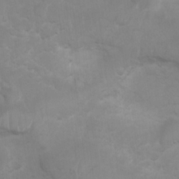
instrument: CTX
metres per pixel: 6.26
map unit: Ht
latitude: 3.3292
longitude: -27.4427
